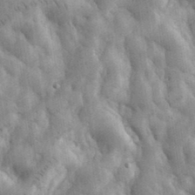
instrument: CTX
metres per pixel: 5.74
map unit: eHh
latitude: 35.5371
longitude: -68.5546
